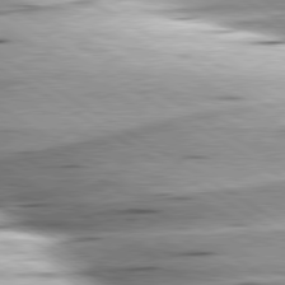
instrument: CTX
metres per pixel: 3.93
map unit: lApd
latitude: 80.0255
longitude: -156.1577
